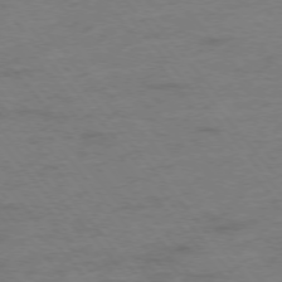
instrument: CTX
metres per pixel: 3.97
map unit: Hpe
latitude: -76.1795
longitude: -12.3656
